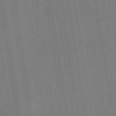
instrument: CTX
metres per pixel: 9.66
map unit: eHb
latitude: -34.8219
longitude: 73.9178
